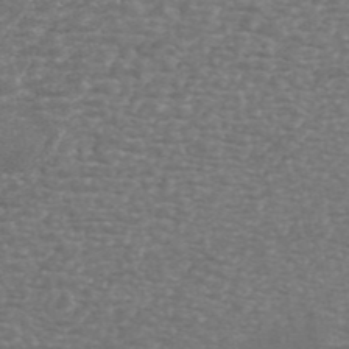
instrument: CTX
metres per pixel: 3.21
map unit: ANa
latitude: 44.5734
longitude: 26.6329
